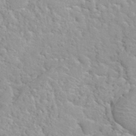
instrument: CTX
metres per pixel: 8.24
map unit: Hto
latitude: 35.4804
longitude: -51.5938
